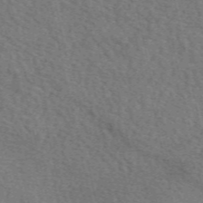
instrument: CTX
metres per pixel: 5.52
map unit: eAb
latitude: 50.9324
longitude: 113.8989
